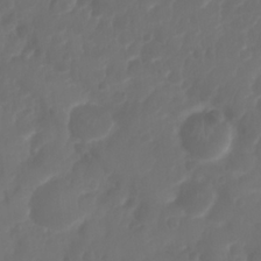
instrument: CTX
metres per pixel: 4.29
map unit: Nhu
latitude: 25.6504
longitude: -63.1592
